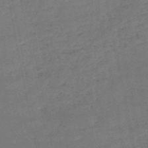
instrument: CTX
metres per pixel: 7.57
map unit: HNb
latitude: -51.9556
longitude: -40.4412
